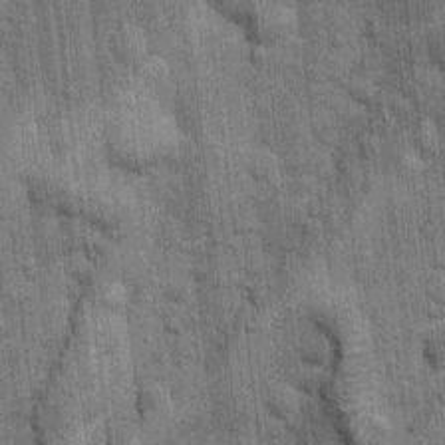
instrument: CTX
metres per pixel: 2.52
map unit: Nhu
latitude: 5.8394
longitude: -23.6694
